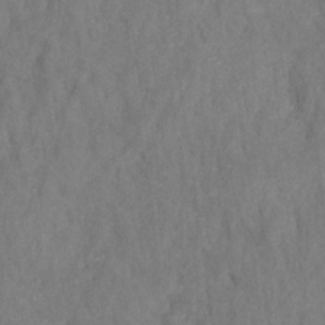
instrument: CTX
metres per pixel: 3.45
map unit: HNhu
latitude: -28.5574
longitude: 73.2754
